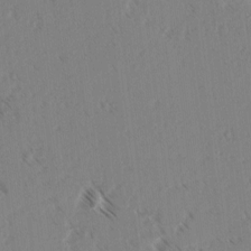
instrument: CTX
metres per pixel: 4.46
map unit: lAvf
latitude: 3.1781
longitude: -105.1592
